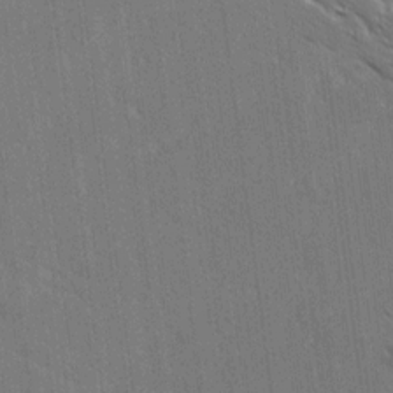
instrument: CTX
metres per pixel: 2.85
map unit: Ave
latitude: 19.5749
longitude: -137.2348
